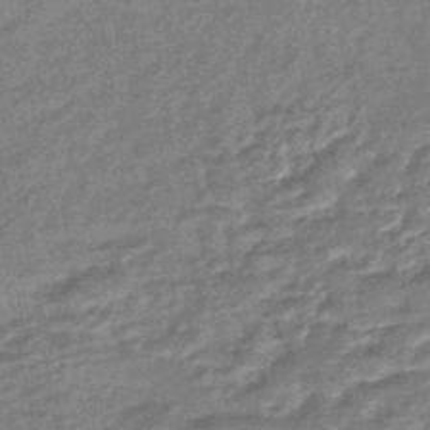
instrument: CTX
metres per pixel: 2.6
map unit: eHb
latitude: -44.2173
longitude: 88.7652
